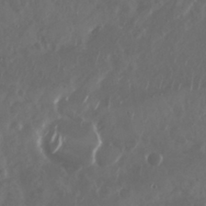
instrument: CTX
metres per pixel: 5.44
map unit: Nhu
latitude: 29.6127
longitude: -58.5357
